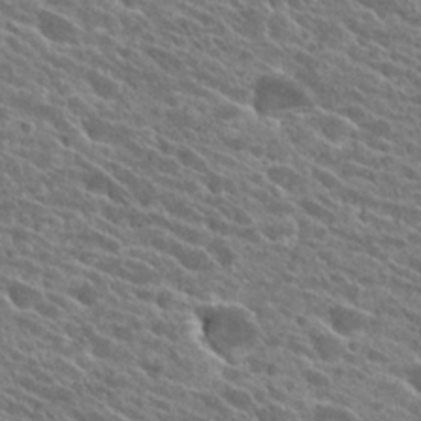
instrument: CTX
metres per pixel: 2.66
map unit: Hto
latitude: 25.4048
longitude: -41.1970
